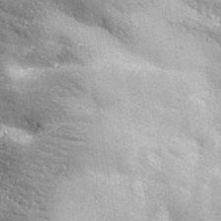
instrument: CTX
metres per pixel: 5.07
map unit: lHvf
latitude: 36.8380
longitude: -88.2523
